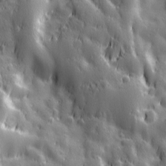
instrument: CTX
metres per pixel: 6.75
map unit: Ave
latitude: 12.8758
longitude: -104.6302
